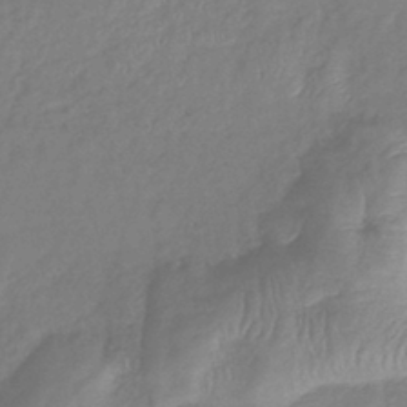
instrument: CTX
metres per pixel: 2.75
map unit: lHb
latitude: -40.9164
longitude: 79.0675
